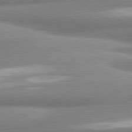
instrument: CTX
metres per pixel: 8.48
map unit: lApd
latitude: 80.9136
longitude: -178.0255
